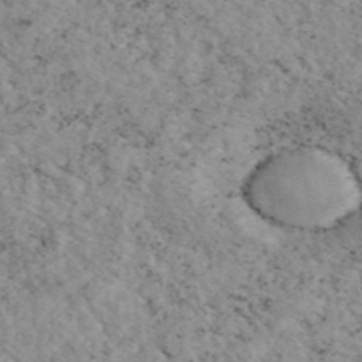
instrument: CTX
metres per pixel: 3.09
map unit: eAb
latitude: 45.6127
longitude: 112.3306
